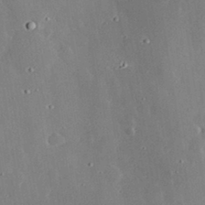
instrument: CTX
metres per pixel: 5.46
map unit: lHvf
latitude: 32.7435
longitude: -85.1214
